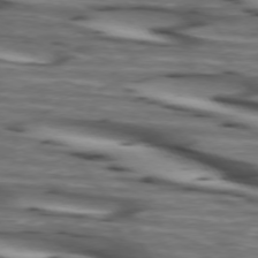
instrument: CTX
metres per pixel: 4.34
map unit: lApd
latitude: 74.1011
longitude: -64.9514
